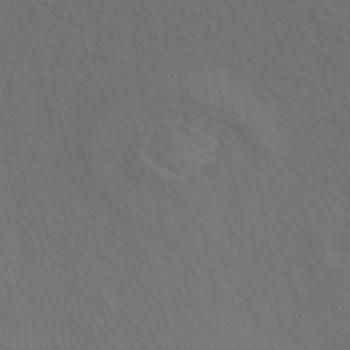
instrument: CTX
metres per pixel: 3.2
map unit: HNhu
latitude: -41.2565
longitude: 101.3320
